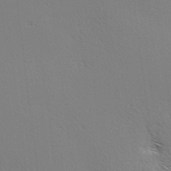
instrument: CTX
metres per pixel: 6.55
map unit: Hve
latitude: 3.3481
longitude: -122.1011
